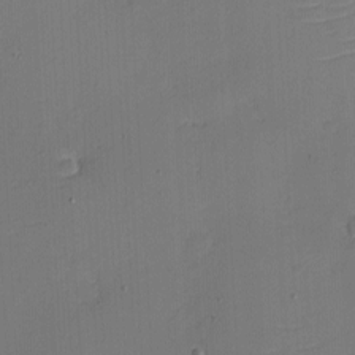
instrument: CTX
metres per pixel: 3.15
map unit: eHh
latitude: -3.3698
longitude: -79.7639
